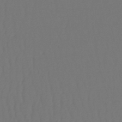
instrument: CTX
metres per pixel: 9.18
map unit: lHb
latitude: -47.6722
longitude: 61.7478
